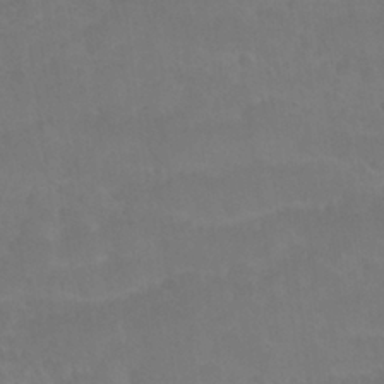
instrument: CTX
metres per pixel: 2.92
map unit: Nhu
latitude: 26.5357
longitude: -54.2711
